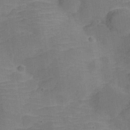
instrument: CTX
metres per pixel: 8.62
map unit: Hve
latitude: -27.7666
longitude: 91.7856
